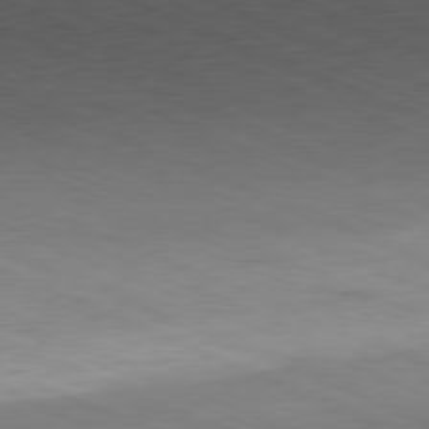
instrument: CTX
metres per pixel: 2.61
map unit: Ap
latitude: -81.7100
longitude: -82.8757
